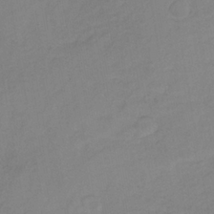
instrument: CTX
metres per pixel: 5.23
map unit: HNb
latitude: -31.4454
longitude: 61.9556
